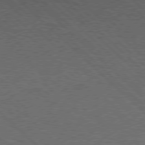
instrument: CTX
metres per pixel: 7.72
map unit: Hpe
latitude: 77.2159
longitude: -153.7828
